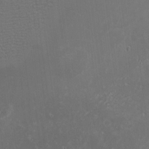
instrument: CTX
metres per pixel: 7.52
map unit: eHh
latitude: 2.4223
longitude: -78.5924
